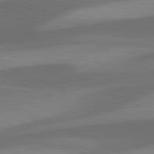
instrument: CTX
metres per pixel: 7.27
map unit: lApd
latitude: 81.5938
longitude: 124.8597
